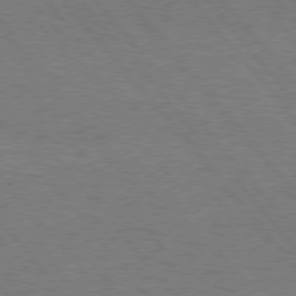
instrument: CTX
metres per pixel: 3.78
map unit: Hpe
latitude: 75.6883
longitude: -157.3859
